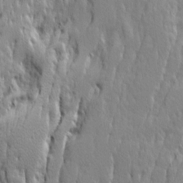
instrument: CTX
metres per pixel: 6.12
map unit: Ave
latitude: 14.5546
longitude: -134.3845
